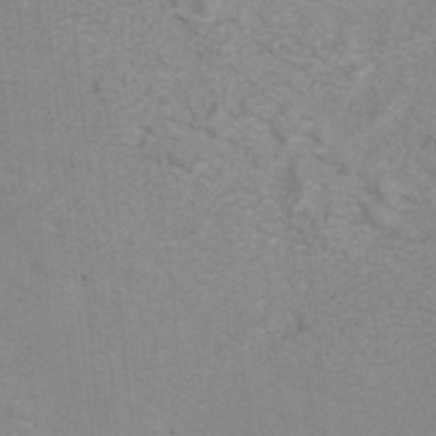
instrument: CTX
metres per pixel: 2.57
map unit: ANa
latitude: -39.1809
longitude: 96.1795
